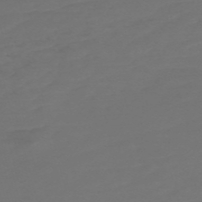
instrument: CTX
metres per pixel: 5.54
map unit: Nve
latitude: -59.0297
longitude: 56.3306
